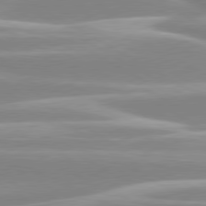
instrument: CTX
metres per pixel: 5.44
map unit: lApd
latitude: 80.2145
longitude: -128.8758
